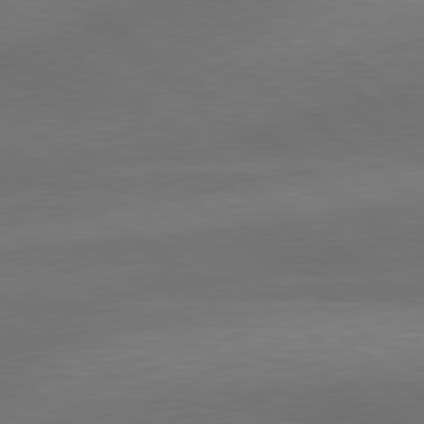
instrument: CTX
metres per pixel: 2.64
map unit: lApd
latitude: 79.6127
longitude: -89.1215
